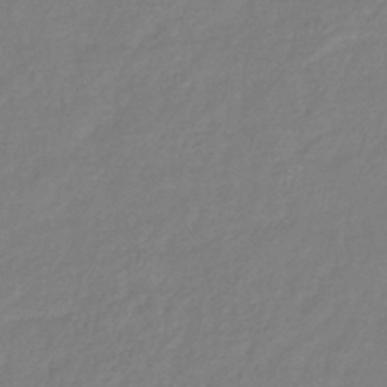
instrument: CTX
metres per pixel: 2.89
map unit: eHb
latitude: -41.6155
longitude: 81.5966
